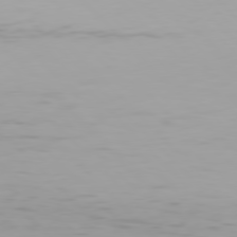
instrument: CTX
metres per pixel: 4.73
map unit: Hpe
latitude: 76.9891
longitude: -170.8380
